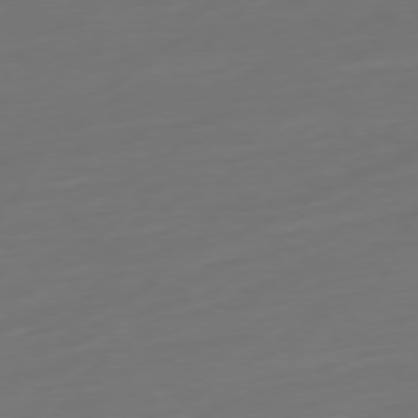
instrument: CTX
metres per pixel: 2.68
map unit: Ap
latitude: -78.0472
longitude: -77.8583
